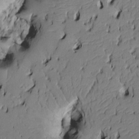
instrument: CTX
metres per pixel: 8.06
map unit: Htu
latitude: -4.8219
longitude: 156.5763
